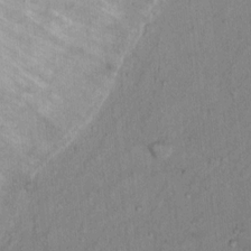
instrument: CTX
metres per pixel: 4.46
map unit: Nhu
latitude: 14.3090
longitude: -36.9136
